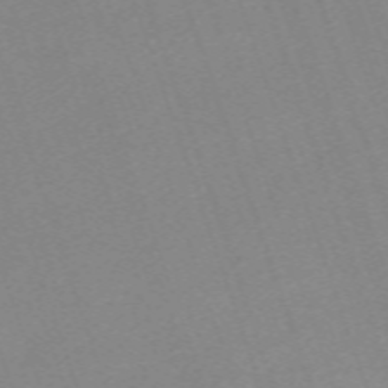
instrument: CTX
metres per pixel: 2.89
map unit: eHh
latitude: -64.7086
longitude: 50.3117
